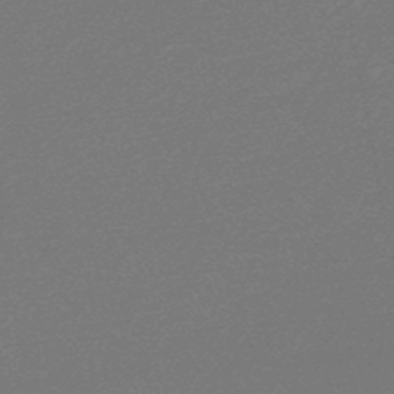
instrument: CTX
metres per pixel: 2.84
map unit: HNb
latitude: -47.1809
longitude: 58.0094
